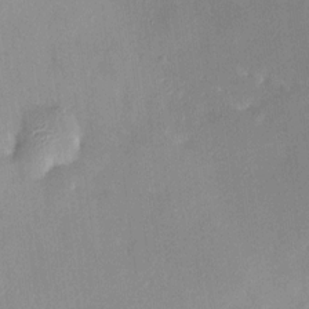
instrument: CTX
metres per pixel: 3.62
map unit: HNhu
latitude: 7.7261
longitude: 2.9730
